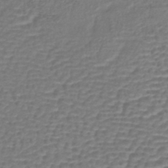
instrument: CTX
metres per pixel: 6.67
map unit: lHb
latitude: -43.1053
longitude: 78.8408
